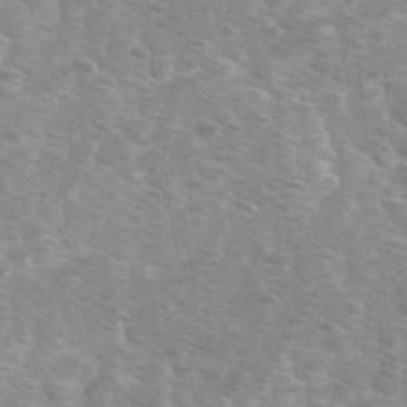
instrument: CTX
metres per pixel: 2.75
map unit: Ave
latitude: 1.2348
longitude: -112.1389
